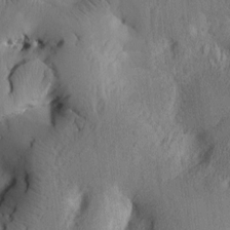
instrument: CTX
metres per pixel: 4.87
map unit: Htu
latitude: -3.1053
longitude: 168.9919
